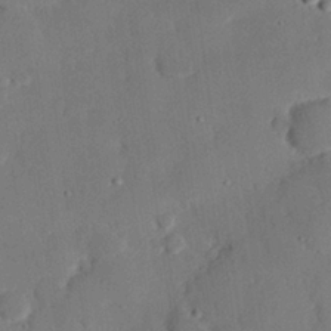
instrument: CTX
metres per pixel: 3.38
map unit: eHh
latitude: 27.1025
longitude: -81.1025
